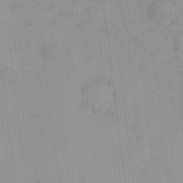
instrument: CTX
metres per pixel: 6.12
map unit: HNhu
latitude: 5.5938
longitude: 2.8785
